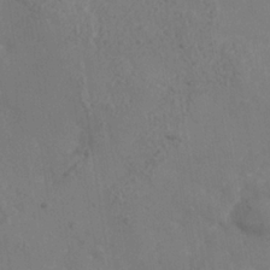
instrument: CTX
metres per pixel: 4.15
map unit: Nhe
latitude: -36.9730
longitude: 139.2376
